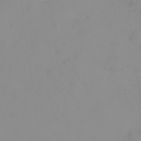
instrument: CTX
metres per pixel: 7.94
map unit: eHh
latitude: 23.8394
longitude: -65.0836
